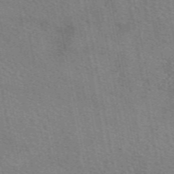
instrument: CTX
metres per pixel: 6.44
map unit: eAb
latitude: 51.0269
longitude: 115.6344
